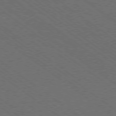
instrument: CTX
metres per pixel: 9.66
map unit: Ap
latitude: -79.3887
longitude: -64.4979
